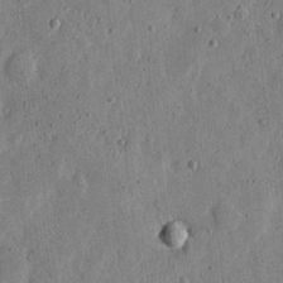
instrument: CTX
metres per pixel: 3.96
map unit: eHh
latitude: 5.9906
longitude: -71.9906
